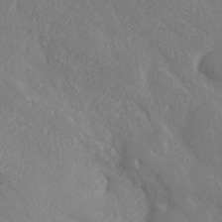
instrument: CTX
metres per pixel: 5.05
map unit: ANa
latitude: 36.2712
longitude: 14.7464
